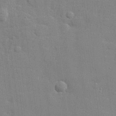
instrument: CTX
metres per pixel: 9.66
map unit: lHvf
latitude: 24.4034
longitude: 142.6896
